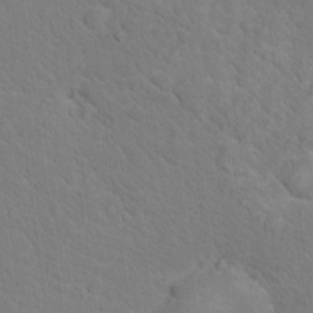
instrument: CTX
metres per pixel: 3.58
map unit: Nhu
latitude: 17.3860
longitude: -33.5938
